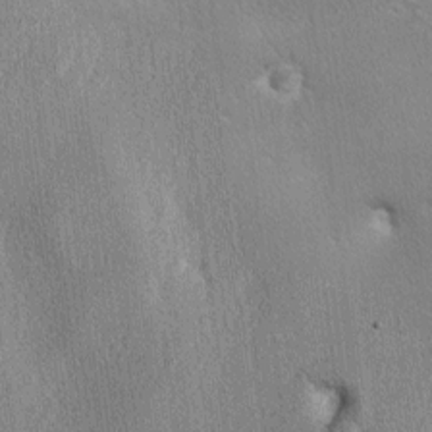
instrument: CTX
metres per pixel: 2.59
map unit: lAa
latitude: -4.6329
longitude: -125.9339
